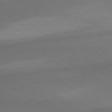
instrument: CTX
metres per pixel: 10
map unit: lApd
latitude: 79.6883
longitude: -173.4426
